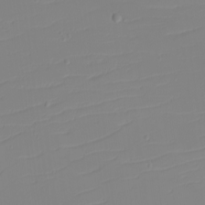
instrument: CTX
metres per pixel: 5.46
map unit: eHh
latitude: -5.8611
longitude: -84.5735
